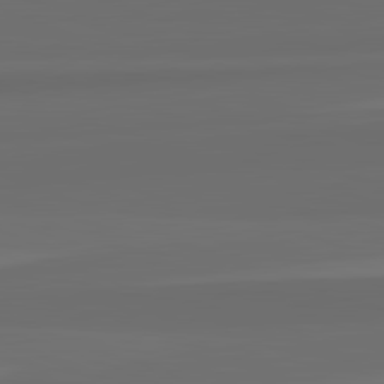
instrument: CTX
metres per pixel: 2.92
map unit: lApd
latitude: 82.7057
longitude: 159.5021
